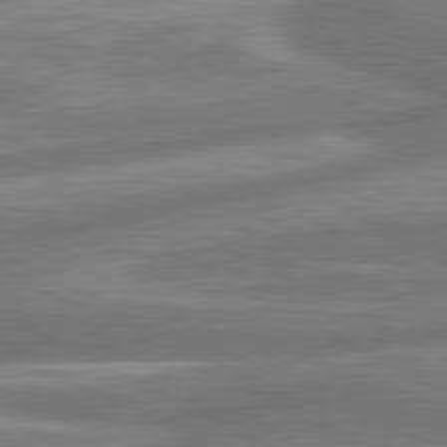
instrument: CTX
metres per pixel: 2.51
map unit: lApd
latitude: 80.9136
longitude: -166.4412
